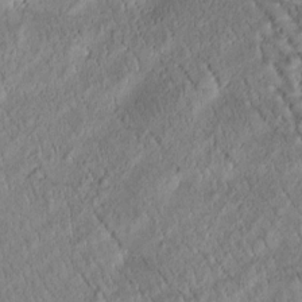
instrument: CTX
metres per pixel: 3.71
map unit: Htu
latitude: -0.8597
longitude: 171.8989
